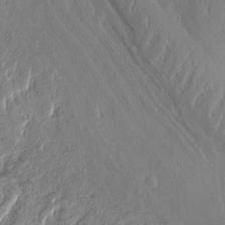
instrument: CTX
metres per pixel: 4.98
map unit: Htu
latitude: 2.6490
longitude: 148.1606
